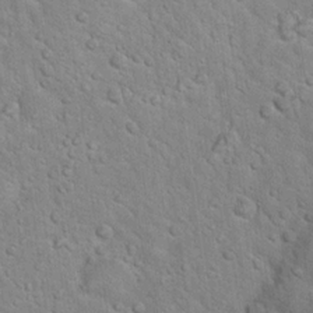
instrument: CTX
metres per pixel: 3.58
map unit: Hto
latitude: 18.8569
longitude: -51.4048
